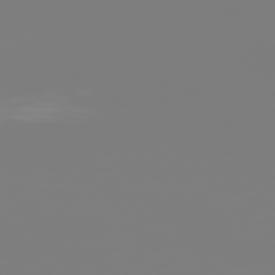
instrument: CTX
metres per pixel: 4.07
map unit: Hpe
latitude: 75.9150
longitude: -142.6113
